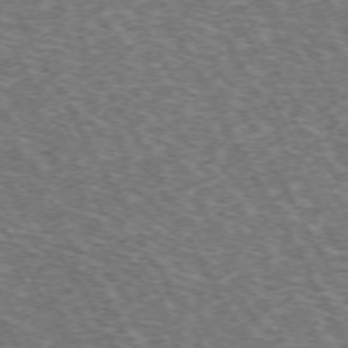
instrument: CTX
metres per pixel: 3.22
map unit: Hpe
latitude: -72.3117
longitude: 12.0283
